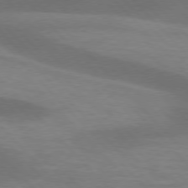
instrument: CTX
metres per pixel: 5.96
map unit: lApd
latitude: 76.5168
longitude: -59.6127
